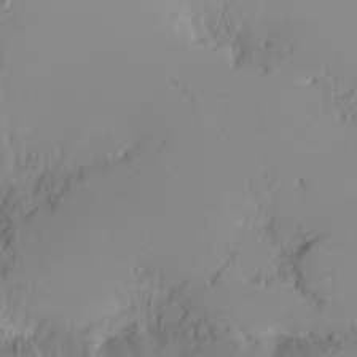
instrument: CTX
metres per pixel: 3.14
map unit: Nhu
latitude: -4.5573
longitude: -82.8946
